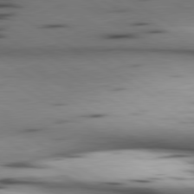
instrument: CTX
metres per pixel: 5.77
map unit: lApd
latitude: 80.3467
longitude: 161.2754
